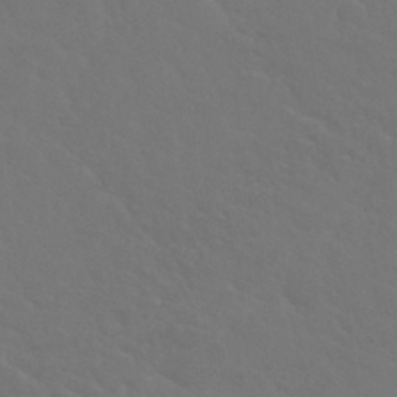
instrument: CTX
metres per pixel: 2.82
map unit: Nhu
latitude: 29.3481
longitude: -52.3467
